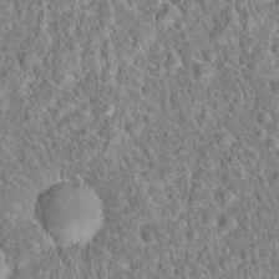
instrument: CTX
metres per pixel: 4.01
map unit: Hto
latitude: 19.3859
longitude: -42.9136
